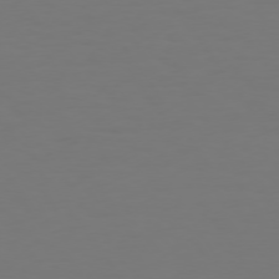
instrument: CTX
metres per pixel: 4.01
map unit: Hpe
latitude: 73.9151
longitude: -123.0458
